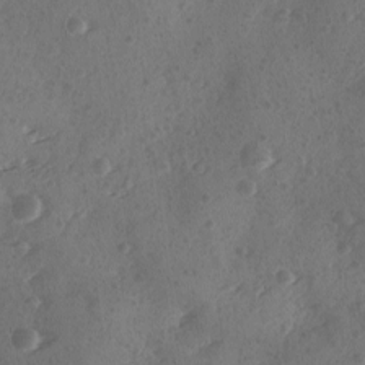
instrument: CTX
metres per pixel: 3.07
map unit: Ave
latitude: -9.4454
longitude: -118.3089
